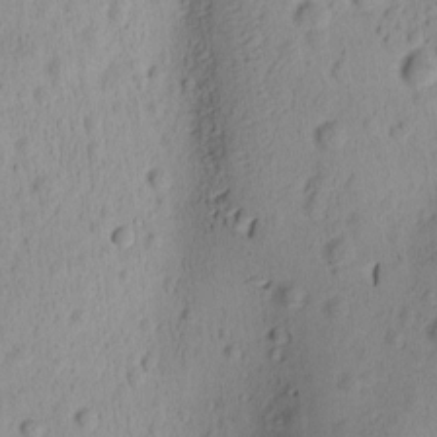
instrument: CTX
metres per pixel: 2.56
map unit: Ave
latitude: -9.2754
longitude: -121.7072
